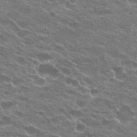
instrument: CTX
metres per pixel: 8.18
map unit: Hto
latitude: 23.6883
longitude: -41.4048
